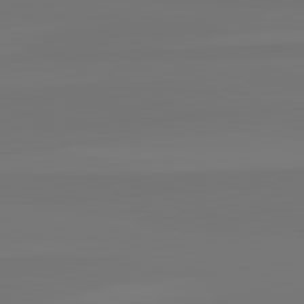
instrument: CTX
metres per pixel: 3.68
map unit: lApd
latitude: 82.5734
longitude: 152.5384
